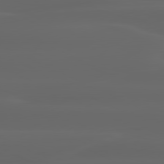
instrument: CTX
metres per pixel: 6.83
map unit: lApd
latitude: 80.3089
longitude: -116.4601
